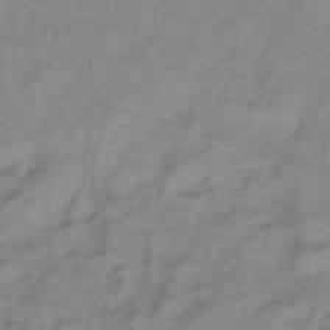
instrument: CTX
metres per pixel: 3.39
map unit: lHb
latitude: -35.1242
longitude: 72.4251
